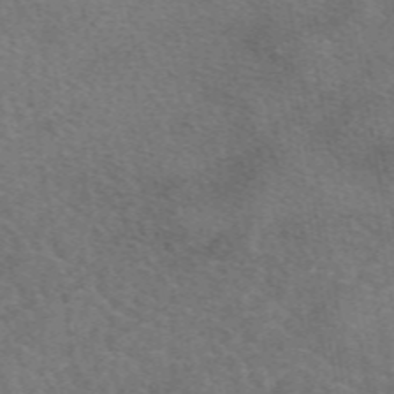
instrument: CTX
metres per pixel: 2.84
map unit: eAb
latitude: 49.6883
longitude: 110.8974
